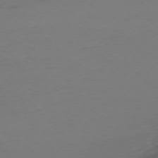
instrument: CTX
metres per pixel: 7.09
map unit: Ap
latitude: -77.0297
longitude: -70.1956
